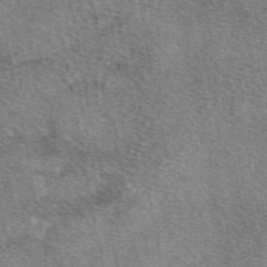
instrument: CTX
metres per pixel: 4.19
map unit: eAb
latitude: 49.7450
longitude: 113.7478
